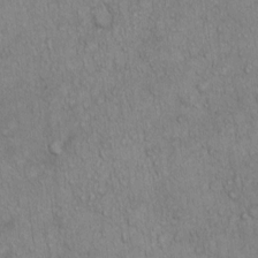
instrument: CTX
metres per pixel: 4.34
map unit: Hto
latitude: 12.3090
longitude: -56.0444
